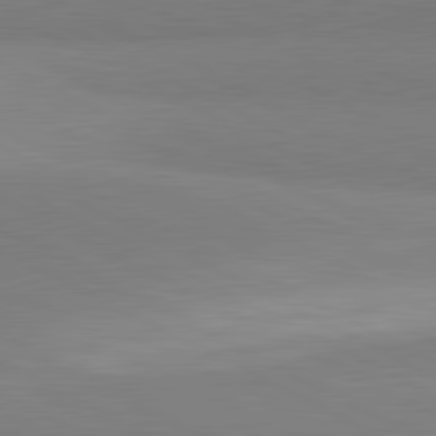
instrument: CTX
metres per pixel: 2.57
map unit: lApd
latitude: 81.3671
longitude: 158.4817
